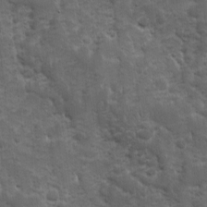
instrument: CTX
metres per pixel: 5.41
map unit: Ave
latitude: 10.6491
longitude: -103.8961
